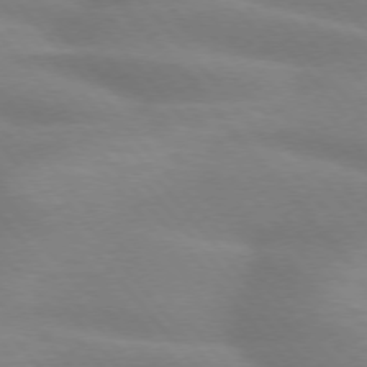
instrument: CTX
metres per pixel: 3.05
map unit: lApd
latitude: 74.0444
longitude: -60.7813
